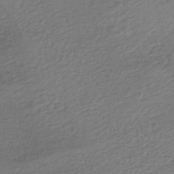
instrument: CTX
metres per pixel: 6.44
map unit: HNhu
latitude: -43.9556
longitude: 100.8596
